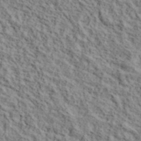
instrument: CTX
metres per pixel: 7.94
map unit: lHvf
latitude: 39.5182
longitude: -87.6316
